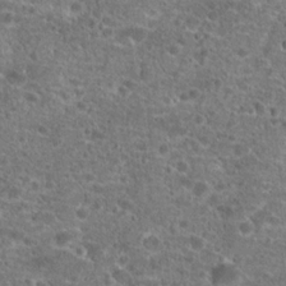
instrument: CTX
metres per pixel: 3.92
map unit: Hto
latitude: 20.2523
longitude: -42.2523
